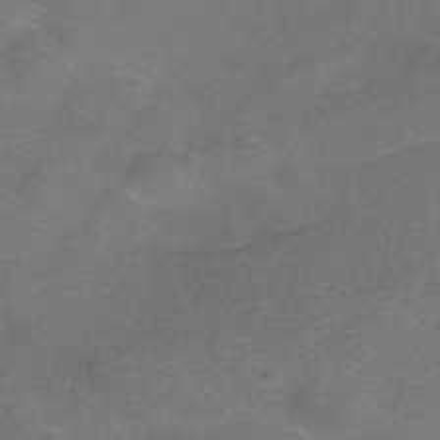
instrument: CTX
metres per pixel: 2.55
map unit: HNhu
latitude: -40.4818
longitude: 103.8611
